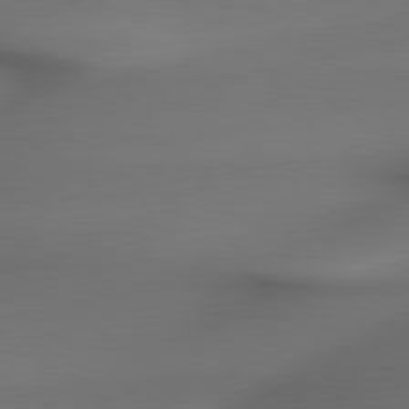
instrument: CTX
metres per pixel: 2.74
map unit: lApd
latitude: 79.4427
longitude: -174.2334
